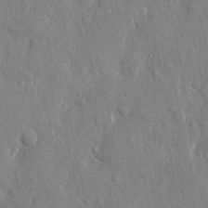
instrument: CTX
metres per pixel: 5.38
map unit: eHh
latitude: 12.4412
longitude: -70.0633
